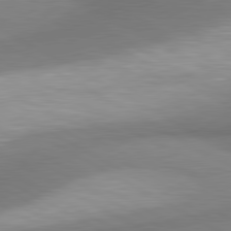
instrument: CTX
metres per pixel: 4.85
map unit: lApd
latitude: 80.5546
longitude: 163.4454
